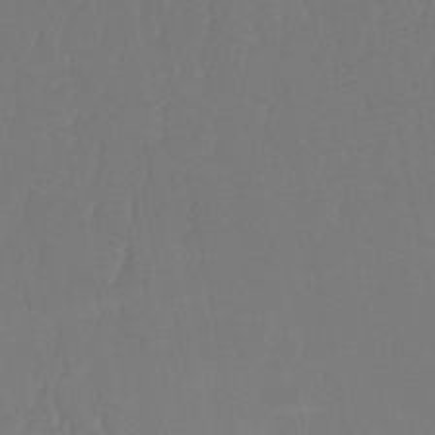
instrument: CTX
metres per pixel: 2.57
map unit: HNb
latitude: -51.8989
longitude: -50.0822
